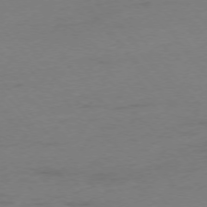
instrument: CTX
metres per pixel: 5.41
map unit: Ap
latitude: -75.8612
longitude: -72.3846
